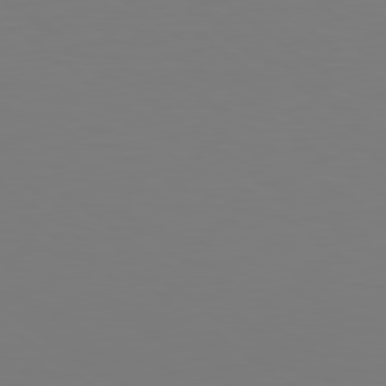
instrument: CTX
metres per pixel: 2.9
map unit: lApd
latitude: 78.8569
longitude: -175.5560
